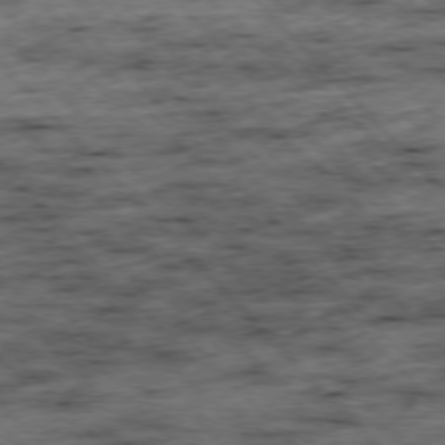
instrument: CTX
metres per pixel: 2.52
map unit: Hpe
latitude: -76.9731
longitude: -16.2523
